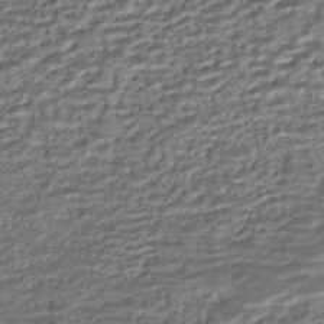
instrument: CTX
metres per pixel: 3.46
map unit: HNhu
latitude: -45.1809
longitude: 105.9745
